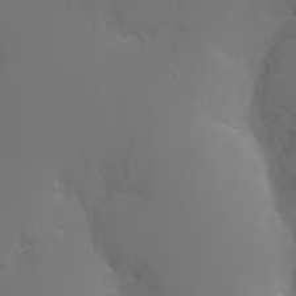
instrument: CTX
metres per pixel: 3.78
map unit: Nhu
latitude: -16.7652
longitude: -47.9528
